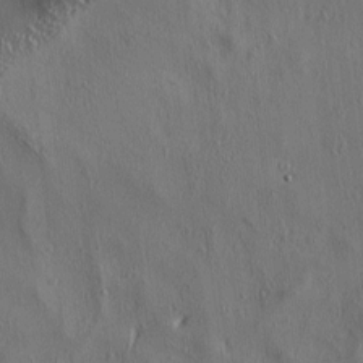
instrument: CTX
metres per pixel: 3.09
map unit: lAa
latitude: 4.8758
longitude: -112.8002
